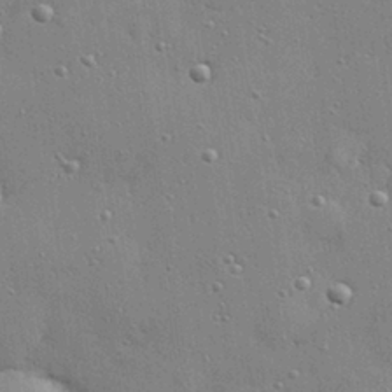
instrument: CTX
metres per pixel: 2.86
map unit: Hve
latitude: 28.6301
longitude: -90.8758
